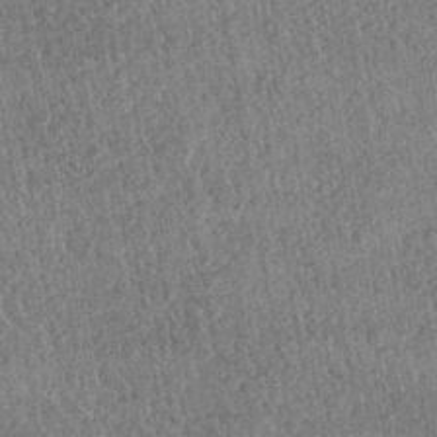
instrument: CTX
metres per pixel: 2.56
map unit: HNhu
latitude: -42.4817
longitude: 98.3117
